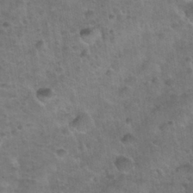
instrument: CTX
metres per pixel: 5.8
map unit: Nhu
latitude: 31.5371
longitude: -53.1592
